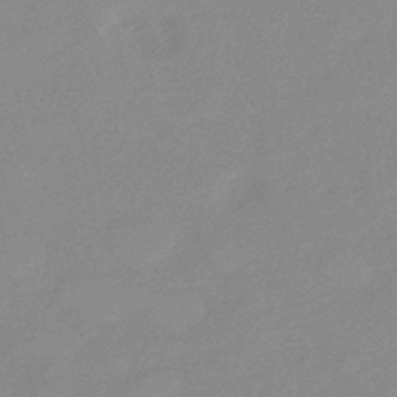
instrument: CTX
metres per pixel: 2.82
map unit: eHb
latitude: -44.9920
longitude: 85.4643
